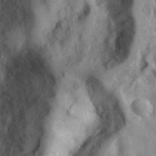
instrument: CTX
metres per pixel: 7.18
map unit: lHvf
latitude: 33.8205
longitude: -86.3845
